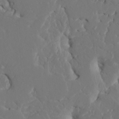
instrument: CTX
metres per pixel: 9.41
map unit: HNhu
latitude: 6.4412
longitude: -6.4223
